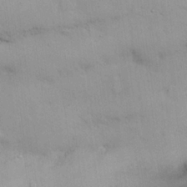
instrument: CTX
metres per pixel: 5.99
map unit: Nhu
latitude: 25.8961
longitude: -70.2522
